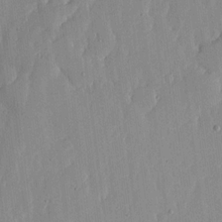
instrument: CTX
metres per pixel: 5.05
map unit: lHvf
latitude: 17.4237
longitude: -115.1970
